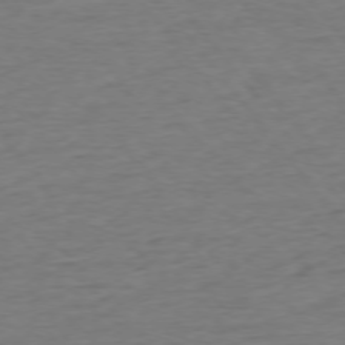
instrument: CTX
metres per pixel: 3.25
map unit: Ap
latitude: -75.6911
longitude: -89.2537
